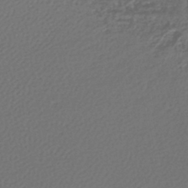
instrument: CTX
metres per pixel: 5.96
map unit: lHb
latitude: -43.8989
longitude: 72.4440
